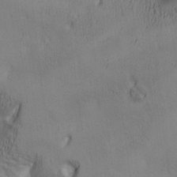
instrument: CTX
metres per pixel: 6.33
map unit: lAa
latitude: 5.4993
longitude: -114.0255
